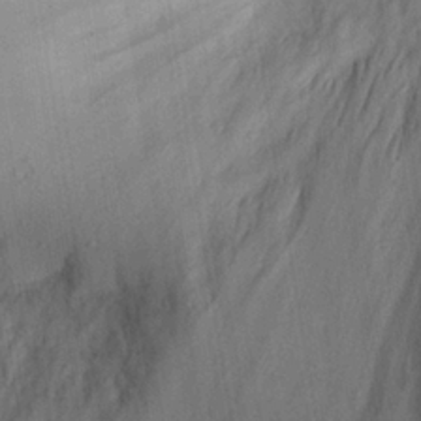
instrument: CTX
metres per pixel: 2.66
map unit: Aa
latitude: 27.3293
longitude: -136.6680
